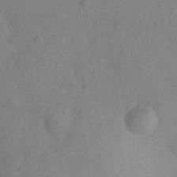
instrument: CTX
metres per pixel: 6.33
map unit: Ht
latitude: -9.2754
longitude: -21.6694
